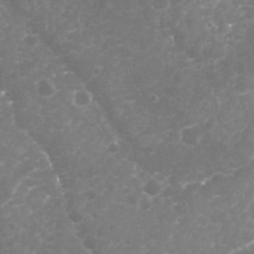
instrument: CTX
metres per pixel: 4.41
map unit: Nhu
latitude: -19.1620
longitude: -57.5560
